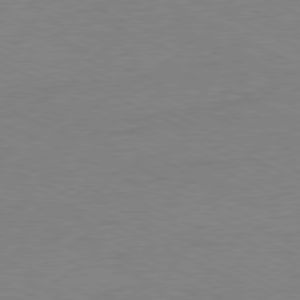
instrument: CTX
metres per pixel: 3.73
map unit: Ap
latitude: -78.3117
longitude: -73.4238
